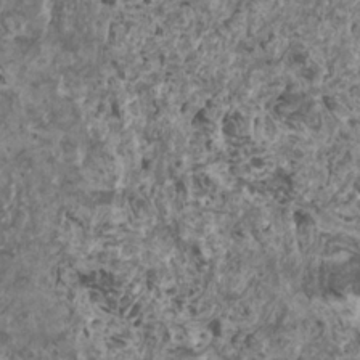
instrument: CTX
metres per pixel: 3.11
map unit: HNhu
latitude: 0.7057
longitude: 5.5777
